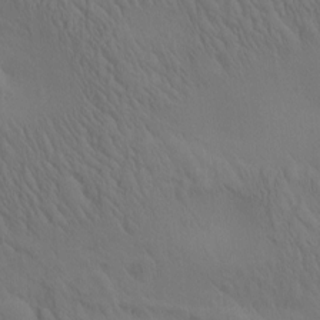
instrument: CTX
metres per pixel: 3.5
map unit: eHh
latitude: -0.9164
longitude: 15.1243
